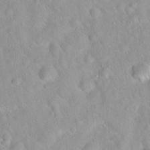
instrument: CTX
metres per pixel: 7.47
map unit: Hto
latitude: 20.8380
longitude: -52.7435
